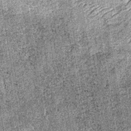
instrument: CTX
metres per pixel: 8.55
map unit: lHb
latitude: -36.9919
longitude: 67.5022
